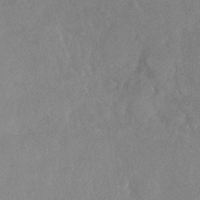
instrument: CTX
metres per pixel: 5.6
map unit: Nhu
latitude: -29.8045
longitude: -60.2900
